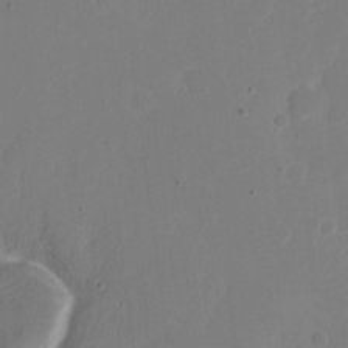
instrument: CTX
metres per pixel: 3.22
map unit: eHh
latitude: 6.8569
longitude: -66.5167
